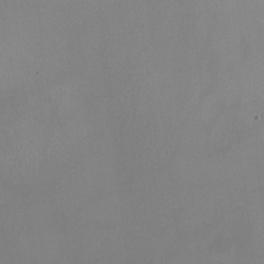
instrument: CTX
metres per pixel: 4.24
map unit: HNhu
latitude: -0.5763
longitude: -0.4412
